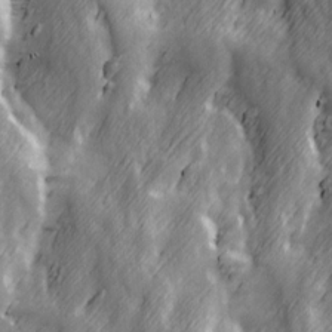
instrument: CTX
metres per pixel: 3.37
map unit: Ave
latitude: 13.4616
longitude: -104.8191
